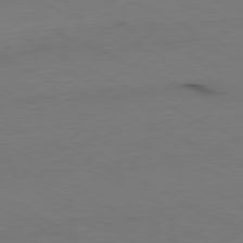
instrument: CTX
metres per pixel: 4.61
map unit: Ap
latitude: -81.4077
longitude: -69.8961
